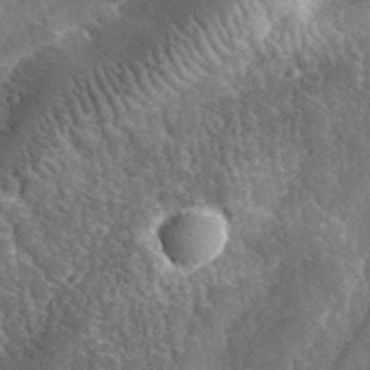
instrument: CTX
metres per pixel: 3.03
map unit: lHvf
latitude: 36.1389
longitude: -87.6883
